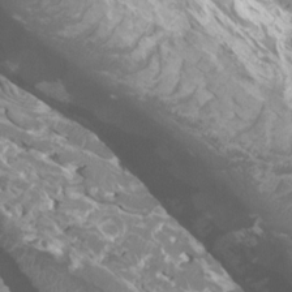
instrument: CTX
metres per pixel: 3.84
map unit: Htu
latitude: 2.2522
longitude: -20.3090
